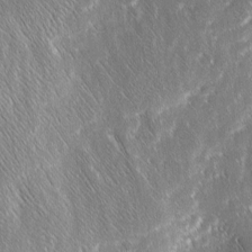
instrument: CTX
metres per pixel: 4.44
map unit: Ave
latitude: 9.2159
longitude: -104.6869
